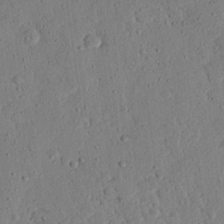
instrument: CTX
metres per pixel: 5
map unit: eHh
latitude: 24.9135
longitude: -80.8947
